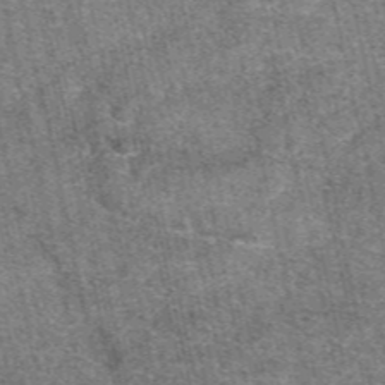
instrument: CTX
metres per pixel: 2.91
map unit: eAb
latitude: 48.1578
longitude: 104.8219
